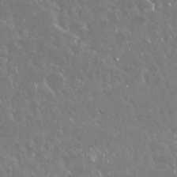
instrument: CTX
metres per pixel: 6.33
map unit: Nhu
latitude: 29.0458
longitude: -60.1011
